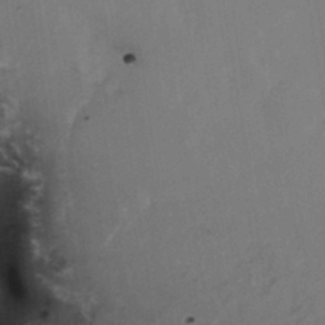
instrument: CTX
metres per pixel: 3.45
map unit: HNhu
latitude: 6.1011
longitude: 0.3118
